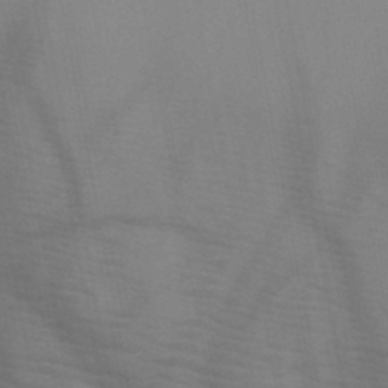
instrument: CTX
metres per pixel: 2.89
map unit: HNb
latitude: -46.8030
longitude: -47.5749
